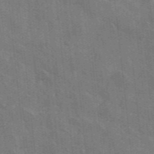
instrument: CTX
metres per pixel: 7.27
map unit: lHvf
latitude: 35.8205
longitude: -90.8380
